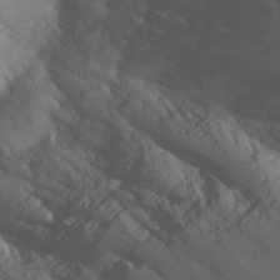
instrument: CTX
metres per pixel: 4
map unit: Nhu
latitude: -0.9542
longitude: -80.6679
